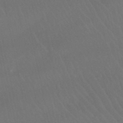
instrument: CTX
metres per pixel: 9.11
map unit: lHb
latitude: -46.4818
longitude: 77.3510
